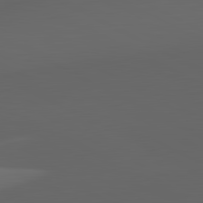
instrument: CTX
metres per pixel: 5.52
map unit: lApd
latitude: 82.1199
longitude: 130.6329
